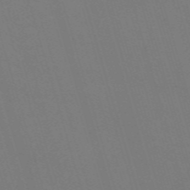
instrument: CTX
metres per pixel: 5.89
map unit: Nve
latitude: -59.3698
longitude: 61.0298
